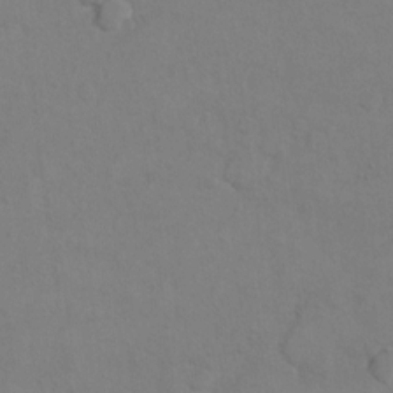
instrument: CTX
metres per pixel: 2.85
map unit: Hto
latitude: 8.1011
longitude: -35.9150
